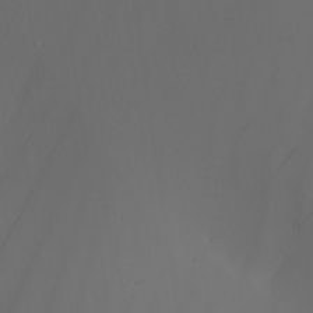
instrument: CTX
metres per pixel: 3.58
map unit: Nhu
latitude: -6.8975
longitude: -93.4993
